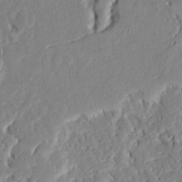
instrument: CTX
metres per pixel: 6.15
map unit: Ave
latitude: 23.1592
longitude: -129.8961
